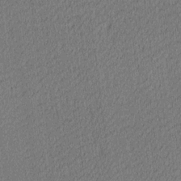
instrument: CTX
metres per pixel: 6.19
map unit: Ave
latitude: 12.4223
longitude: -107.3104
